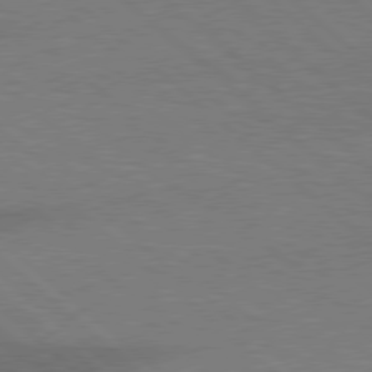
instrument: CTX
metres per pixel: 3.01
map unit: Hpe
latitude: 77.9339
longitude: -157.4993
